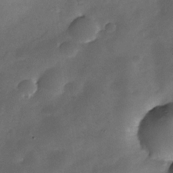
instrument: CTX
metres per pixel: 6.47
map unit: Nhe
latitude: -34.1606
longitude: -143.8772
